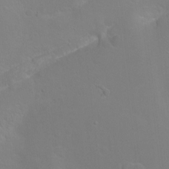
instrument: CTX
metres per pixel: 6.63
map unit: Nhu
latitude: -7.9556
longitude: -43.8394
